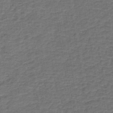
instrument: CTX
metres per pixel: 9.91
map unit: HNb
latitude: -42.7841
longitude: 50.9920
